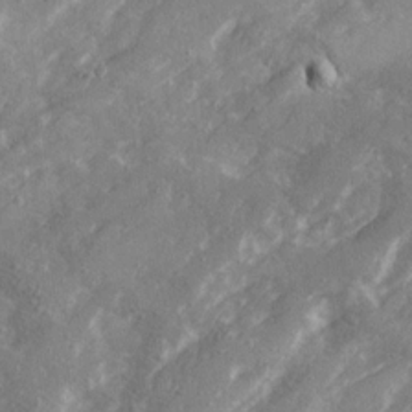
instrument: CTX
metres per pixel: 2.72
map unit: Ave
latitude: 19.6127
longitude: -130.1767
